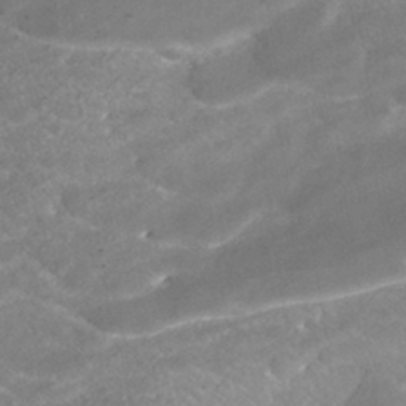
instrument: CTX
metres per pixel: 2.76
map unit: HNhu
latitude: -41.9367
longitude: 103.8611
